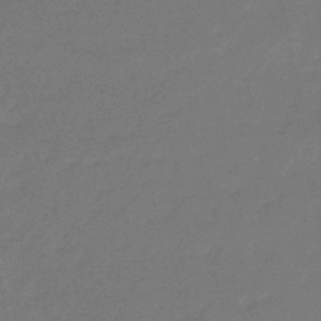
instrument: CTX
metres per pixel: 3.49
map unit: eHb
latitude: -46.6707
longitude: 82.0661
